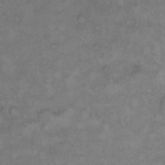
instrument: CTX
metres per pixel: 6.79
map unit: Hto
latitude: 10.1956
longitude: -60.1578
